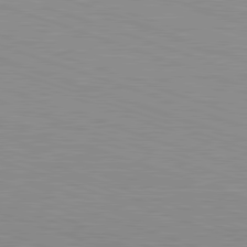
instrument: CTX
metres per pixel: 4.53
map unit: Hpe
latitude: -82.7274
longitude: 5.2754
